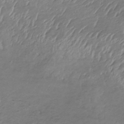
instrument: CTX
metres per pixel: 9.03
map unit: lHb
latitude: -34.3306
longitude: 67.8233
